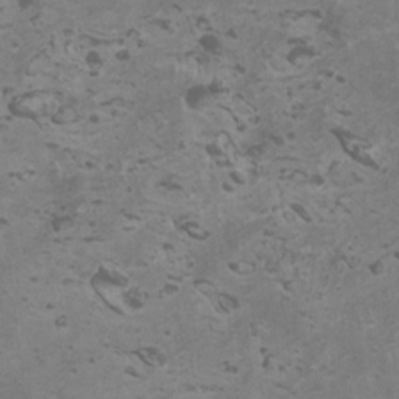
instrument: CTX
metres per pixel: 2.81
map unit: HNhu
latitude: 0.2333
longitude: 2.9730
